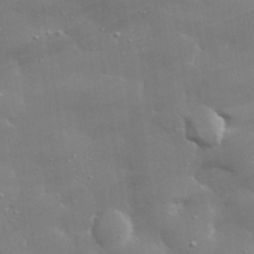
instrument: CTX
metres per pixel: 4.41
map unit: lHvf
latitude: 31.7072
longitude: -93.4048
